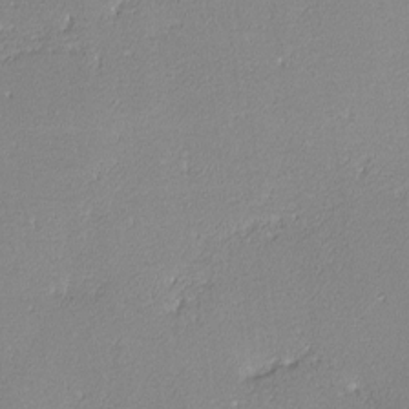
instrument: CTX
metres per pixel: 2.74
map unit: lHvf
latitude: -12.8786
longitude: -103.5749
